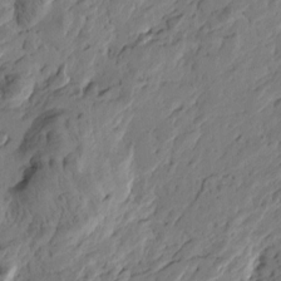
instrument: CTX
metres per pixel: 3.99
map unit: Htu
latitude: -3.6532
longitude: -178.2901
